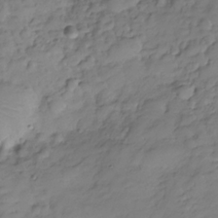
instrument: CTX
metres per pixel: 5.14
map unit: Hve
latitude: -29.0864
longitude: 94.5762
